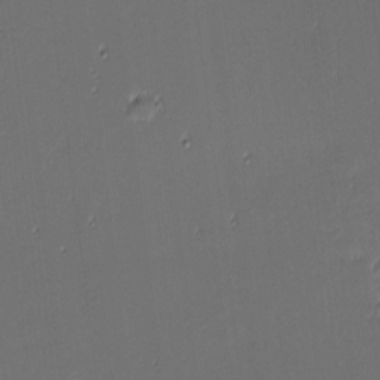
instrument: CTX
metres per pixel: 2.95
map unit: eHh
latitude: -3.8233
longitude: -83.1970
